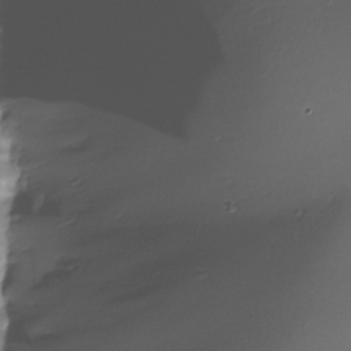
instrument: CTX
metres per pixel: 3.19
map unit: Nhe
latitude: -31.4832
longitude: -117.0836
